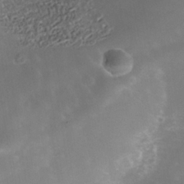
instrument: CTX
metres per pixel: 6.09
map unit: Nhe
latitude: -38.5007
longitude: -118.7057
